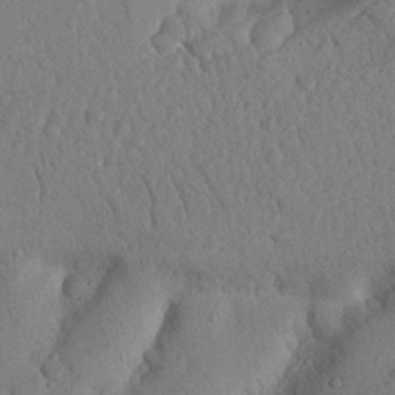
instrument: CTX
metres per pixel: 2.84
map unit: Nhu
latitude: 21.6694
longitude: -75.8394
